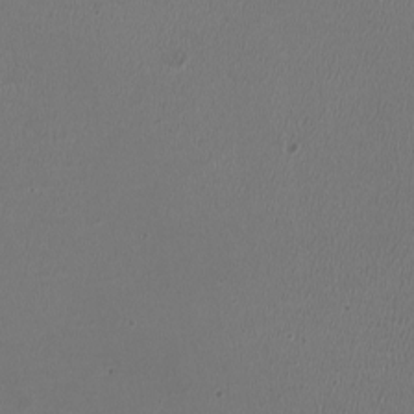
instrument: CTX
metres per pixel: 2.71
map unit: HNhu
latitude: -2.9352
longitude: -2.5545
